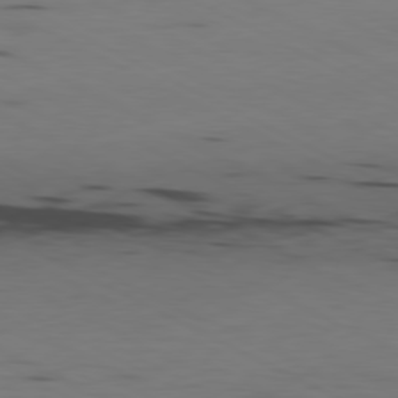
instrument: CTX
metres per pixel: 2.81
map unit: Ap
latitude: -80.7841
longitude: -94.8191
